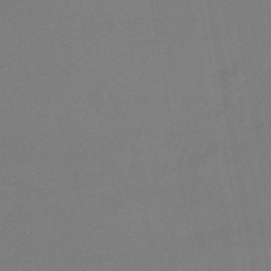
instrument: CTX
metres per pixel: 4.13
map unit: lHb
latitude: -46.3684
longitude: 68.8785
